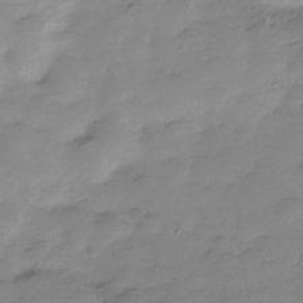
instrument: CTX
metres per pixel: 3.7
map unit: Hve
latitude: -29.3132
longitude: 90.8597
